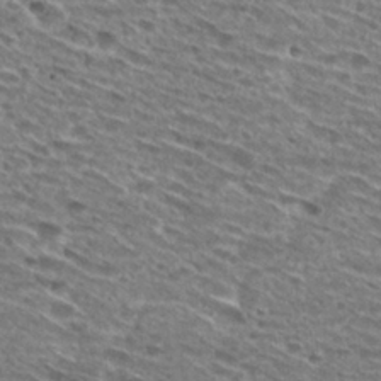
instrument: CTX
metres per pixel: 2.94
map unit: Hto
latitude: 29.3859
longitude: -46.2523
